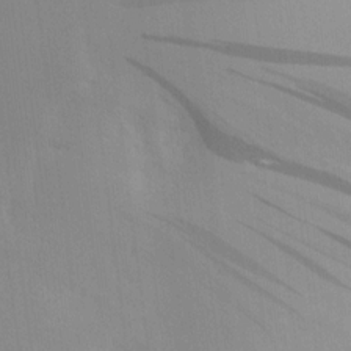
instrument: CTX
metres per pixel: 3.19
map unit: lAvf
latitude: 9.5938
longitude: 168.3306
